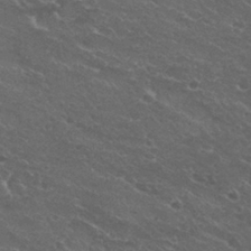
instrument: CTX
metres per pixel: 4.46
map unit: Hto
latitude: 29.6694
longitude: -47.9339
